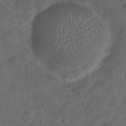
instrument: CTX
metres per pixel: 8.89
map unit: Nhu
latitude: -10.4629
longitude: -21.2537
